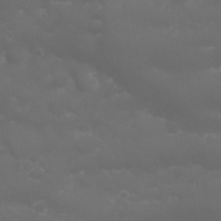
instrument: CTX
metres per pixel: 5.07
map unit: Nhu
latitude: 23.5182
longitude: -61.3292
